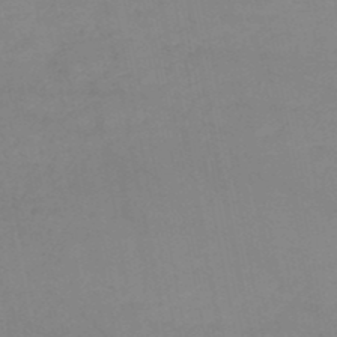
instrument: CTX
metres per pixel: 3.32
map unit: HNb
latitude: -50.1039
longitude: -40.6112
